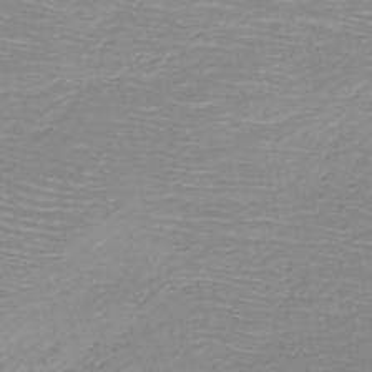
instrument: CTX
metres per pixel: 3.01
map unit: HNb
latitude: -49.9367
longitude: -51.3103
